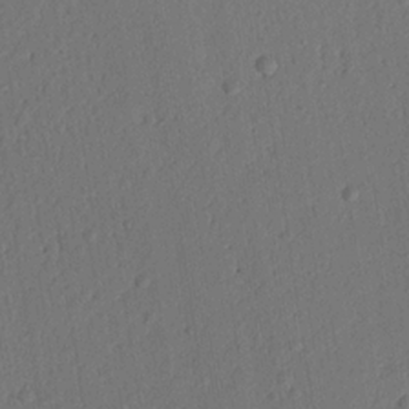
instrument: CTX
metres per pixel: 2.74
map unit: Nhu
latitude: 19.8016
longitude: -78.4601
